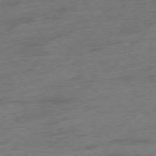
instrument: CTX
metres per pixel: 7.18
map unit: Hpe
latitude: -76.8597
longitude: -12.0822
